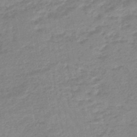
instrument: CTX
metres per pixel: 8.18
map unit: eHb
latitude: -45.6533
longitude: 82.1606
